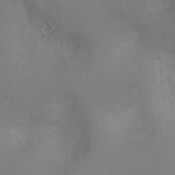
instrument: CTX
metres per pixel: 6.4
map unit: Ht
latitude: -3.3320
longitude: -16.0633
